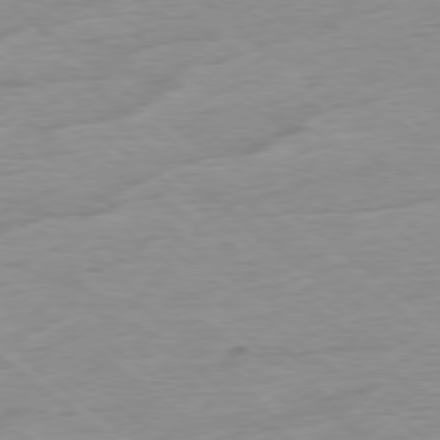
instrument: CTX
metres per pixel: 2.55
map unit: Hpe
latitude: -78.8408
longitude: -23.3859
